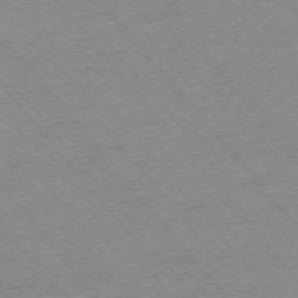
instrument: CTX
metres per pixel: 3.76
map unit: Ap
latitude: -75.7856
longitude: -87.1214
